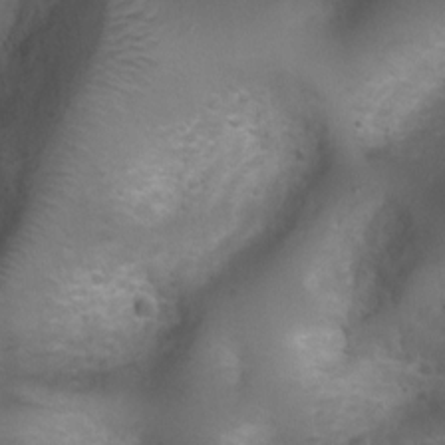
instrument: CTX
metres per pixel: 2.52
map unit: Ht
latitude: 4.4034
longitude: -21.0836
